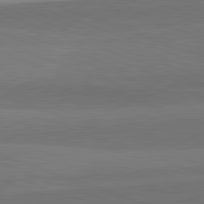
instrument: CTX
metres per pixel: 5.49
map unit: lApd
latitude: 82.3089
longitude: 136.1039
